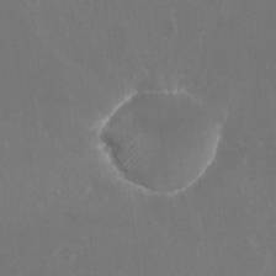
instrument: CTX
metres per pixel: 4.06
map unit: Nhu
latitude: -26.9730
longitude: -61.7260
